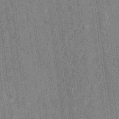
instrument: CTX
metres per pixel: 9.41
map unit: HNhu
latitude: 7.2159
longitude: -6.1956
